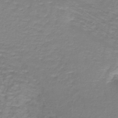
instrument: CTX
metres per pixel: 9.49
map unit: lHb
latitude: -41.8422
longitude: 58.4062
